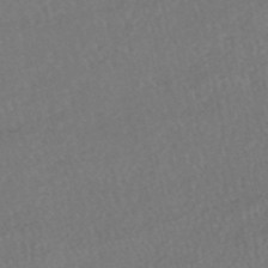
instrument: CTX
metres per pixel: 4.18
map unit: HNhu
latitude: -48.8597
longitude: 102.5385
